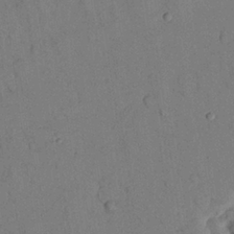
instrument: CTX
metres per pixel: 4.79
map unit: Nhu
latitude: 26.6491
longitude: -73.2915
